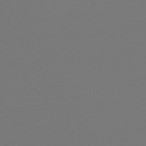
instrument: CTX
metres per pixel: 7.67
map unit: lHb
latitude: -47.3887
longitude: 66.3873
